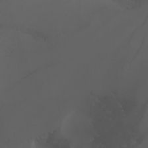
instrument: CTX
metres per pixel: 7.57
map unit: Nhu
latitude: -4.6140
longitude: -90.8002
